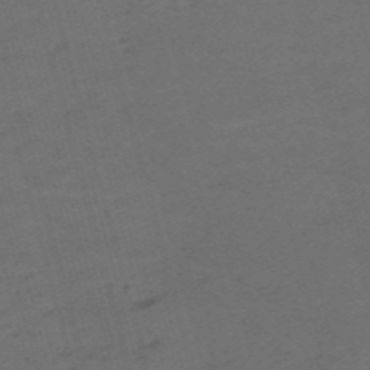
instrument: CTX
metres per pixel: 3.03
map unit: Nve
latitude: -59.3131
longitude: 58.1227
